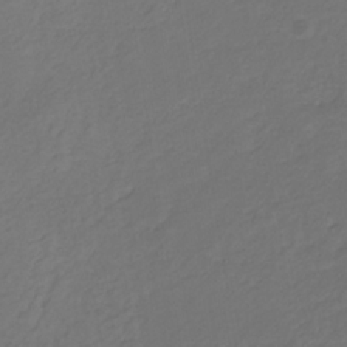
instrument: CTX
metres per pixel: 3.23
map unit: eHb
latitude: -30.5385
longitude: 65.0487
